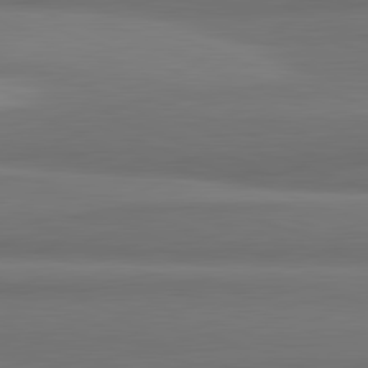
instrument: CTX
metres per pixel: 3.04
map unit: lApd
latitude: 82.0633
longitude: 170.0472
